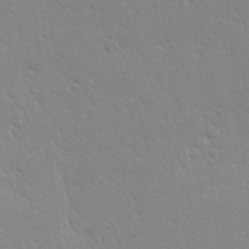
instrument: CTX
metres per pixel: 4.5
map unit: Ave
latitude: 20.8947
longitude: -137.3482
